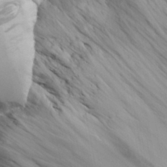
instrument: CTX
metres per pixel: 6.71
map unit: lAvf
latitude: 16.3656
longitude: -125.5371
